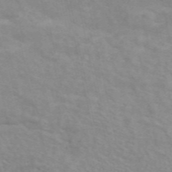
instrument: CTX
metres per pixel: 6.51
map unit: ANa
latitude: 46.5735
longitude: 25.5588
